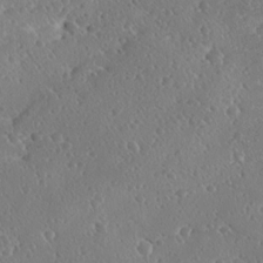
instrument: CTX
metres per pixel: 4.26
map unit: Ave
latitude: 18.4601
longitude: -137.5938
